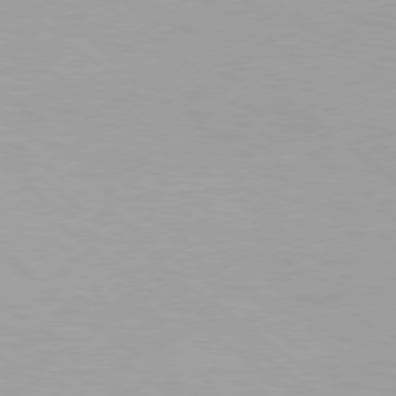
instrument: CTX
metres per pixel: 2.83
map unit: Hpe
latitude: 78.4034
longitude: -142.5924
